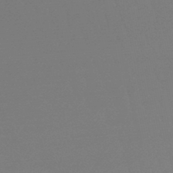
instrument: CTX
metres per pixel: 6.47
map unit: lHb
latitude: -46.7274
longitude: 66.2550
